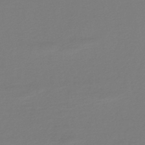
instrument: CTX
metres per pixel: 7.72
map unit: lHb
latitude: -45.9745
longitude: 70.5574
